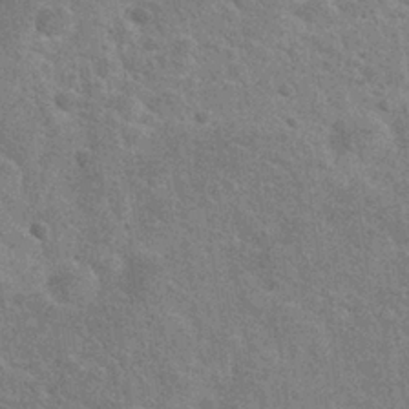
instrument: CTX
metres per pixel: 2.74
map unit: Hto
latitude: 24.0444
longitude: -49.5182
